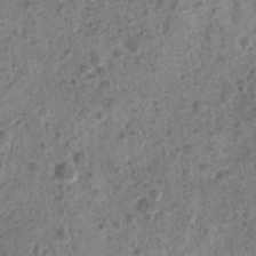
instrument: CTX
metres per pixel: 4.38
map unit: Nhu
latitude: 2.5734
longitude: -14.5924
